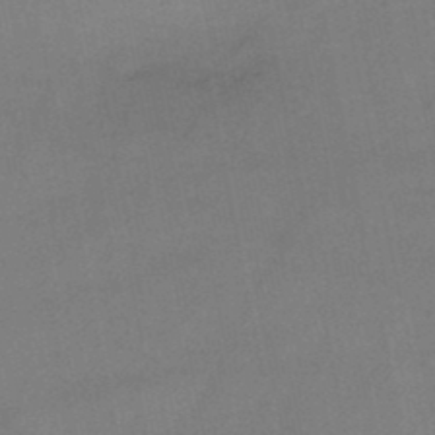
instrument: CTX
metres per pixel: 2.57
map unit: HNb
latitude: -46.6518
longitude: -35.9717
